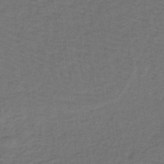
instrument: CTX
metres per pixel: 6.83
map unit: lHb
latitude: -39.5966
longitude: 59.1998
